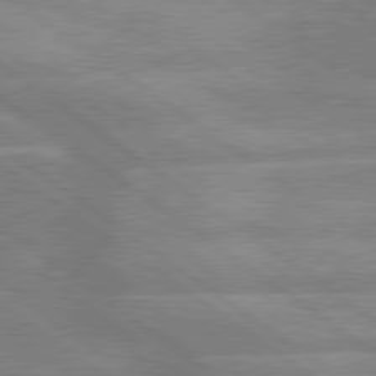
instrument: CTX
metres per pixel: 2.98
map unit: lApd
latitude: 79.4994
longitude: -121.5182
